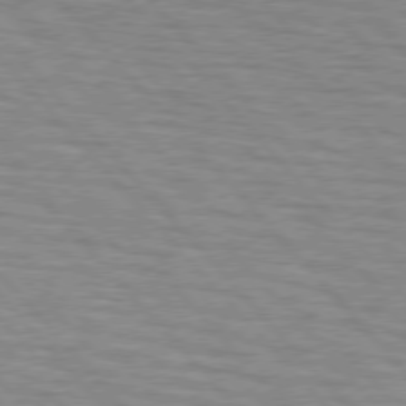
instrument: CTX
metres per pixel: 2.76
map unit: lApd
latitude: 76.4790
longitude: -76.8947
